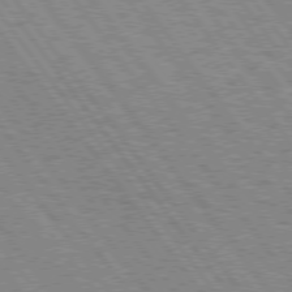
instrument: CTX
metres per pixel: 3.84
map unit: Hpe
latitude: 75.1781
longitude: -149.3293
